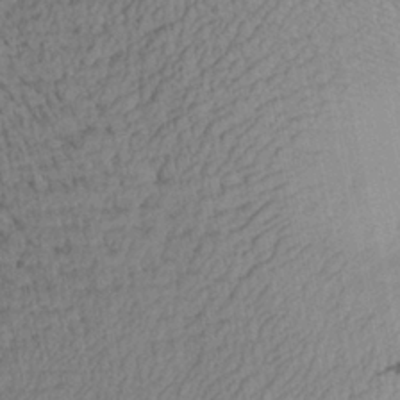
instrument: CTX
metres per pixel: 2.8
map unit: Aa
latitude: 27.4427
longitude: -134.9513
